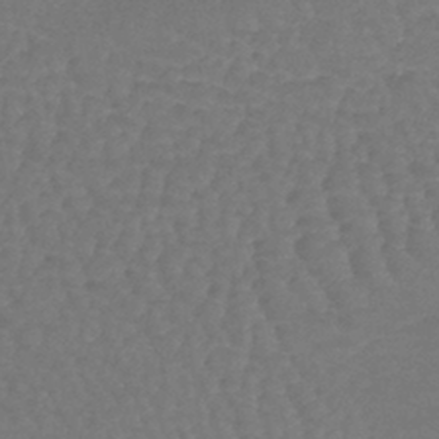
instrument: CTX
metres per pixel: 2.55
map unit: lHb
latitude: -40.9353
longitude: 66.9353
